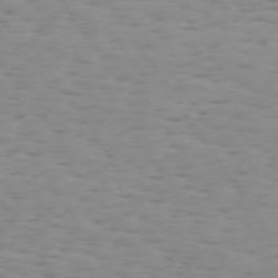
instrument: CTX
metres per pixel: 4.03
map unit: Hpe
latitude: 73.3860
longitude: -132.5924
